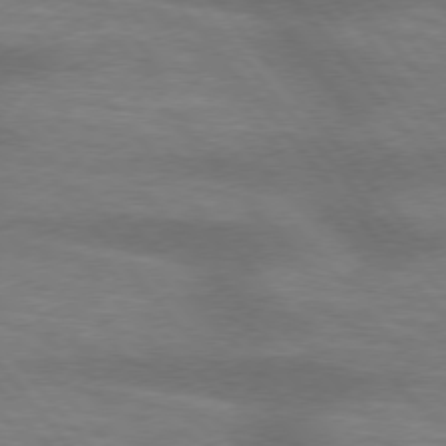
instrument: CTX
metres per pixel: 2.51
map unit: lApd
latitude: 75.2159
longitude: -58.4034
